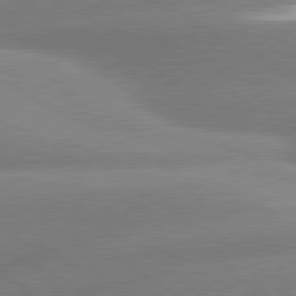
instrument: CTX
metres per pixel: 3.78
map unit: lApd
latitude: 80.4601
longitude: -155.9528
